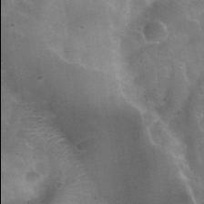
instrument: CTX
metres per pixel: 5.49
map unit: Nhu
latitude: 31.3104
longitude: -53.9906
